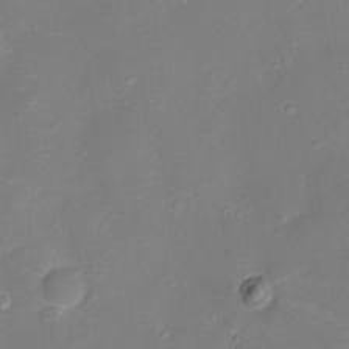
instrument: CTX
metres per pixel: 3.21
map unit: Ht
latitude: -11.1431
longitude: -23.3104
